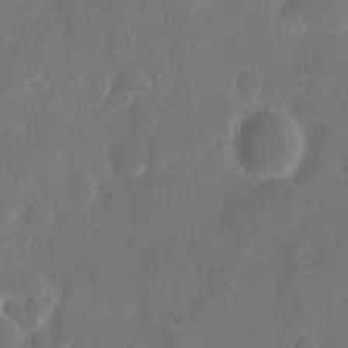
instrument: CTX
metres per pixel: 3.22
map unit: eHh
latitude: 8.1578
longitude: -69.4804
